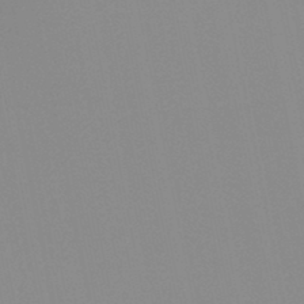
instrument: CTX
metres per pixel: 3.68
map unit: HNb
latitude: -45.1242
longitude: -43.2915
